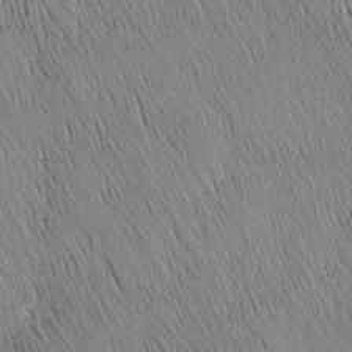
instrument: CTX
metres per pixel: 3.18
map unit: Nhu
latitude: -4.9163
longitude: -150.1011
